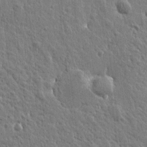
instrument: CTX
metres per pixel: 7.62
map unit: Htu
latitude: -0.4818
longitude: -178.2145
